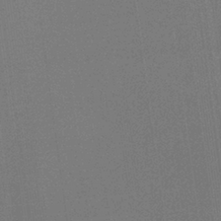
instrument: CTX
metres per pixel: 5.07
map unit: HNb
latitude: -35.4265
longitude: 54.6897
